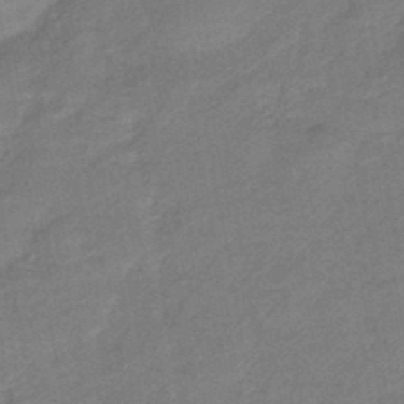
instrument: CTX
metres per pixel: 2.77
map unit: eHb
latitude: -42.7652
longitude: 83.1620
